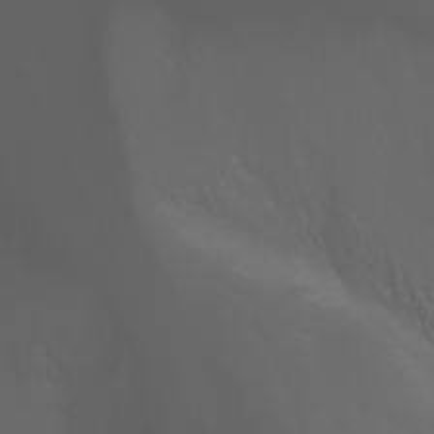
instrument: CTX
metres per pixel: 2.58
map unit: Nhu
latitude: -1.6155
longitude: -75.1781
